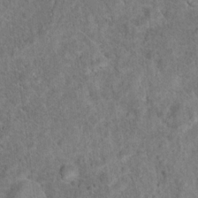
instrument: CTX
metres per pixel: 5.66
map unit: Hto
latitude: 15.8773
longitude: -41.6882
